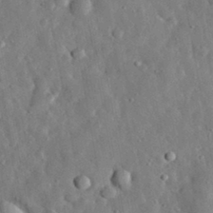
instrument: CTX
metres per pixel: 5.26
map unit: eHh
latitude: 31.5560
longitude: -77.3859
